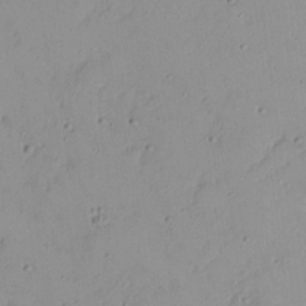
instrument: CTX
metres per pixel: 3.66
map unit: Nhu
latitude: 21.5560
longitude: -70.7435
